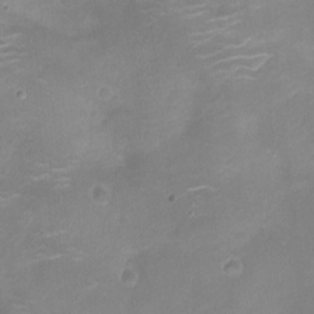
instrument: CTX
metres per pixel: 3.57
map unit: Nhu
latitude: -13.9178
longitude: -40.3278
